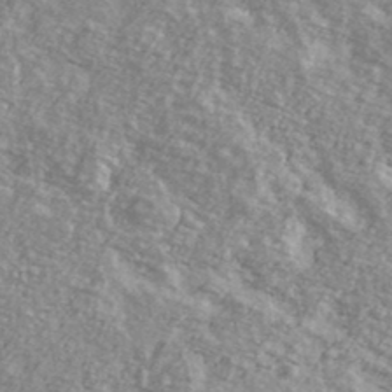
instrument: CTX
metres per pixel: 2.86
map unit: Ave
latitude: 39.2159
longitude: -109.3859
